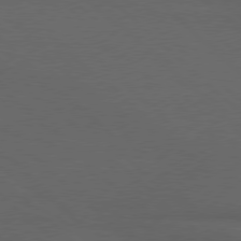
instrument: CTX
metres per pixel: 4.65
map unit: Hpe
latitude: 77.4804
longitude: -150.3845
